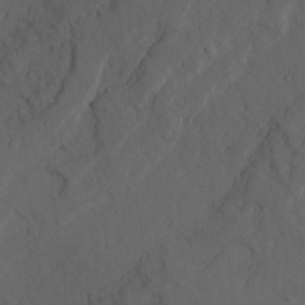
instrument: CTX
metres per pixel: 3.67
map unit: Ave
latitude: 23.1970
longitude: -132.1389
